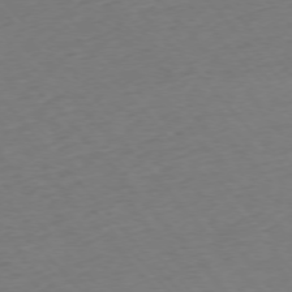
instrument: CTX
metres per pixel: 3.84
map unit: Ap
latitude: -76.1417
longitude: -80.8758
